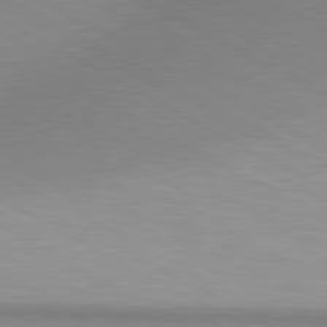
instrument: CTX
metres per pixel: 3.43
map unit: lApd
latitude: 80.7624
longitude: 158.2739
